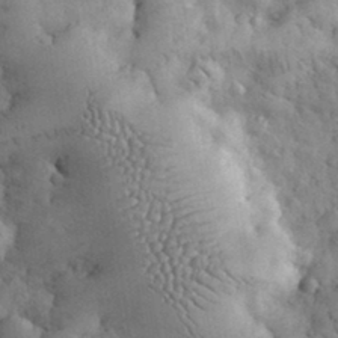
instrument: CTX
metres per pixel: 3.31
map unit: eHh
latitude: 32.5924
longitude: -68.3467
